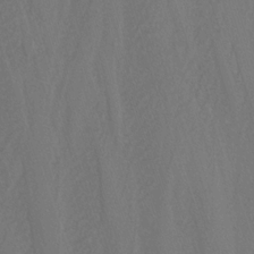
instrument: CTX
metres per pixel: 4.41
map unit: Nhu
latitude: -7.1620
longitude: -89.6883
